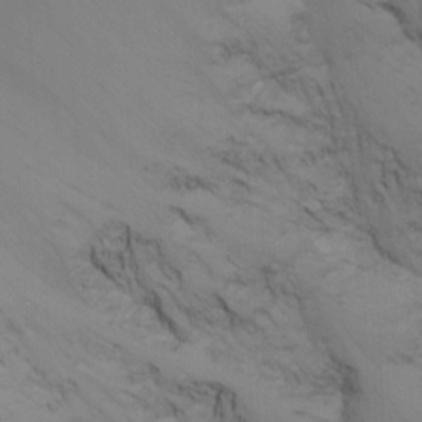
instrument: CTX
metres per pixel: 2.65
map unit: Ht
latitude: -15.4833
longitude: -51.4615
